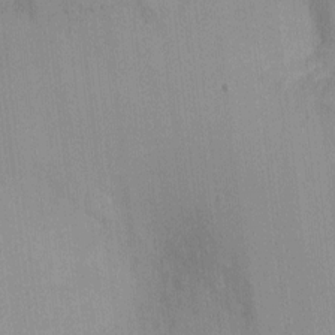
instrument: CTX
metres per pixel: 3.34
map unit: Ht
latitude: -2.4628
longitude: -16.9514
